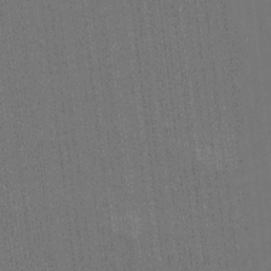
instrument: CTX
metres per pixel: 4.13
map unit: HNhu
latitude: 0.1766
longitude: -5.6127
